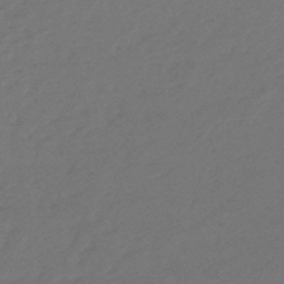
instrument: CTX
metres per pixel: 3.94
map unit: lHb
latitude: -44.9542
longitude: 69.0864
